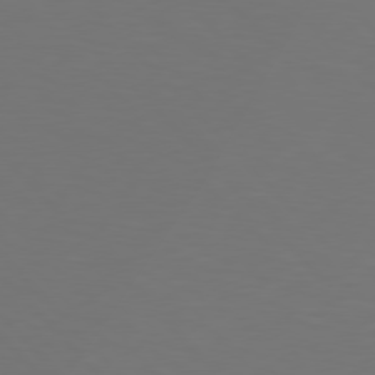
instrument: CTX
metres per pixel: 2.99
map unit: Hpe
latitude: 77.4426
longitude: -170.0822
